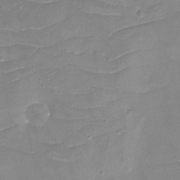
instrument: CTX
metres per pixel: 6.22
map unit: eHh
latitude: -3.8989
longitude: -76.0444
